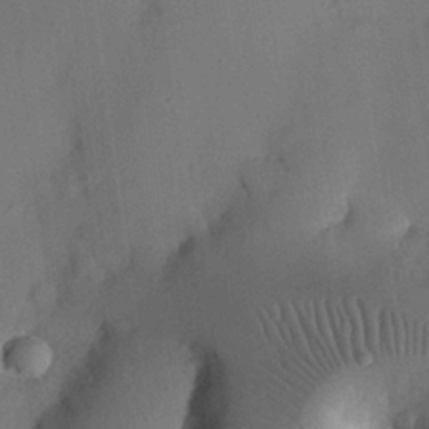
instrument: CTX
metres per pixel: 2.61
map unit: Nhu
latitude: 25.7260
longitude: -72.9136
